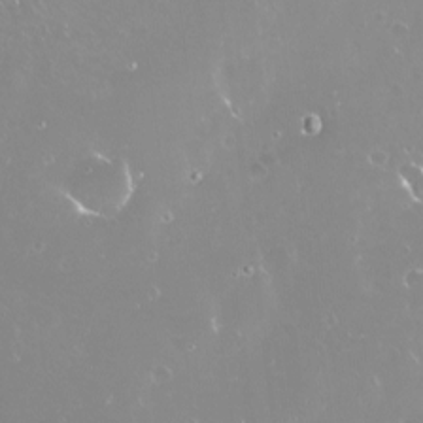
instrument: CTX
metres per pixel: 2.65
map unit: Nve
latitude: -18.5763
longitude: -59.8961
